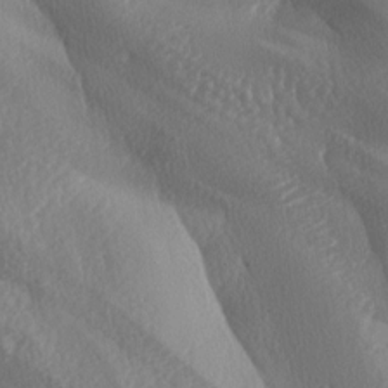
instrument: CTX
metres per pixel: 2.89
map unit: lAa
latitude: -8.2172
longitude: -128.4979
